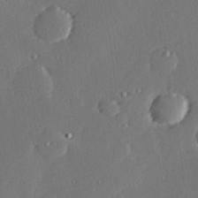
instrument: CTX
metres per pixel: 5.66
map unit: Hve
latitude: 27.9906
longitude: -91.3482
